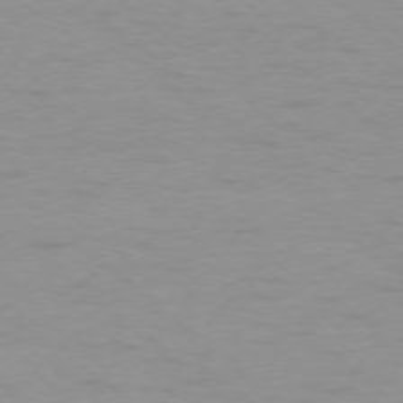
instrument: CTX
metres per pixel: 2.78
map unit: Ap
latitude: -77.4454
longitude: -76.7057
